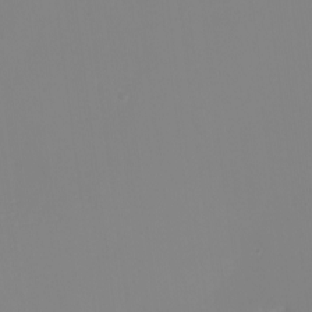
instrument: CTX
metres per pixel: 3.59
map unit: eHh
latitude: -6.1605
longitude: -82.8946
